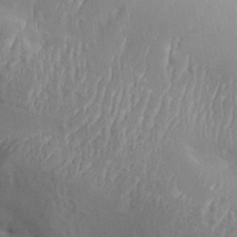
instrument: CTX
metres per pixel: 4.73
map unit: Aa
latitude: 29.5938
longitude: -131.9906
